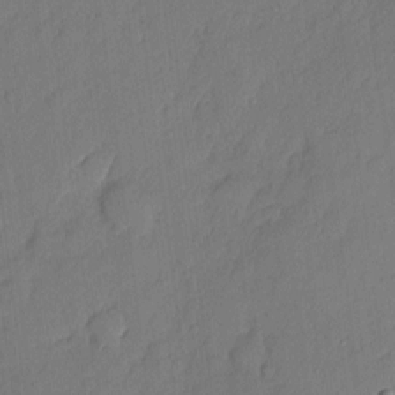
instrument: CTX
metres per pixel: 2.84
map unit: eHh
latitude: 4.6113
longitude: -75.8583
